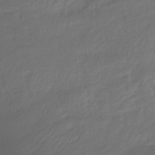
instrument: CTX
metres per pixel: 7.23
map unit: lHb
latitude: -39.3321
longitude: 70.5385
